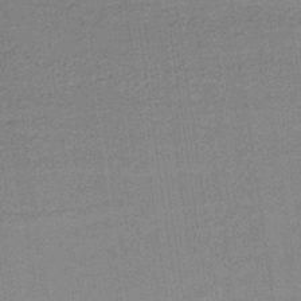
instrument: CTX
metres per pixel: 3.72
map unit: lHb
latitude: -34.4062
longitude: 62.8786
